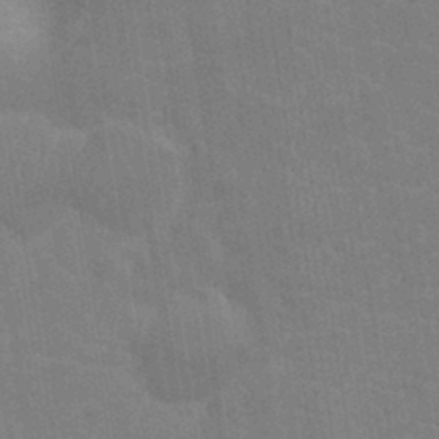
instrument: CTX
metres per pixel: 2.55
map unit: Nhu
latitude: -11.6722
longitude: -22.3278
